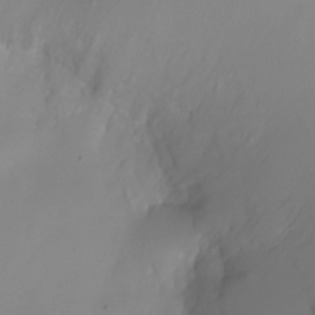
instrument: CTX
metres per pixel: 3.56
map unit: Ht
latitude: -6.2550
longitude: -30.1956
